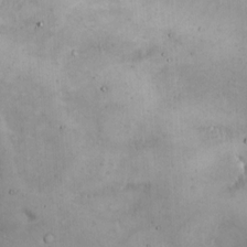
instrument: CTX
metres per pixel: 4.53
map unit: Hto
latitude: 14.0822
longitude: -59.5371
